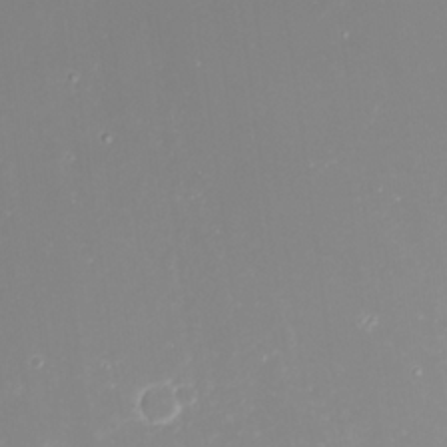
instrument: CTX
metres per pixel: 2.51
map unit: Nhu
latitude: 24.1388
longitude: -62.7436
